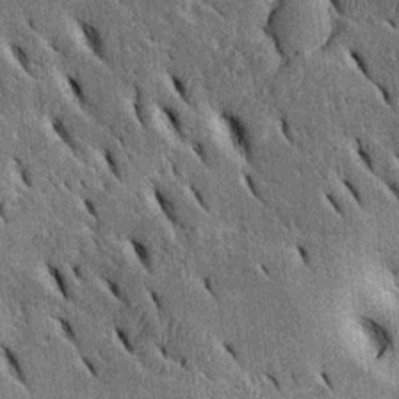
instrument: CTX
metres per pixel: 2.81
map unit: Htu
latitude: -2.8597
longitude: 151.6721
